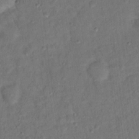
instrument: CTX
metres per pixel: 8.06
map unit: Ht
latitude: 14.9325
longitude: -37.3482
